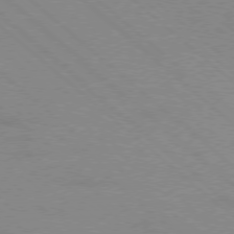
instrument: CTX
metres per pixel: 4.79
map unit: Ap
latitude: -78.3873
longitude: -55.8961
